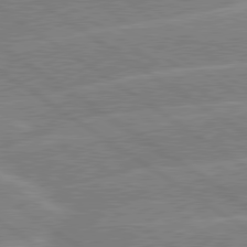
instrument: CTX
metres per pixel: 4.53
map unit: lApd
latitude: 79.5749
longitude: -130.2334
